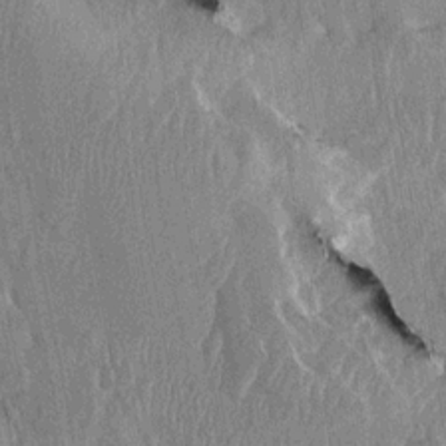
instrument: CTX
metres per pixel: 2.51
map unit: HNhu
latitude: 1.2159
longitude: -6.2522
